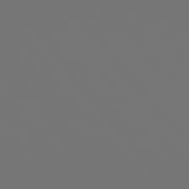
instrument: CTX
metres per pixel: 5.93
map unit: Hpe
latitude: 76.0633
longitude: -134.8380
